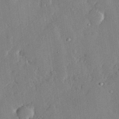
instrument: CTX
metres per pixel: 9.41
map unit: lHvf
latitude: 32.6490
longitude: -92.1389
